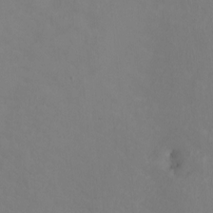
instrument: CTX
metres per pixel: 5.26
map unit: Nhu
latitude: -11.9367
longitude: -47.5183
